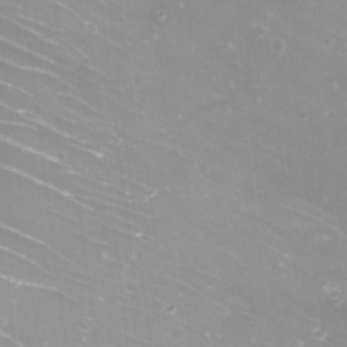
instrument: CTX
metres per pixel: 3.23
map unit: eHh
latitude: -12.0850
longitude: -61.9717
